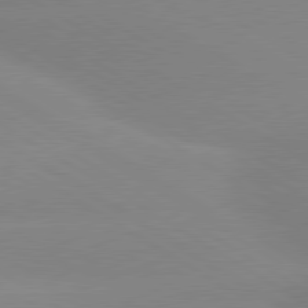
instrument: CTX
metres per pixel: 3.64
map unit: lApd
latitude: 80.0255
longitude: -152.5357
